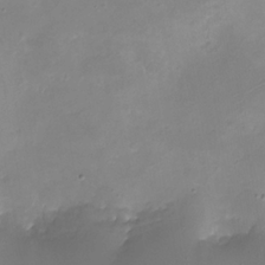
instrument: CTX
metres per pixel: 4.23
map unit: eHh
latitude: -5.4643
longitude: -78.2334
